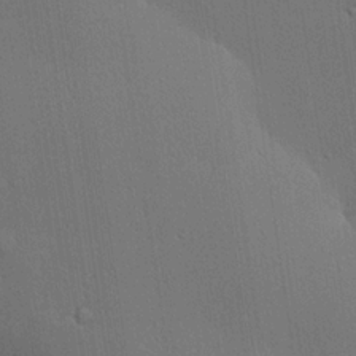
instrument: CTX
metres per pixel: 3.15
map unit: lHvf
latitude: 19.7449
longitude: 142.0661
